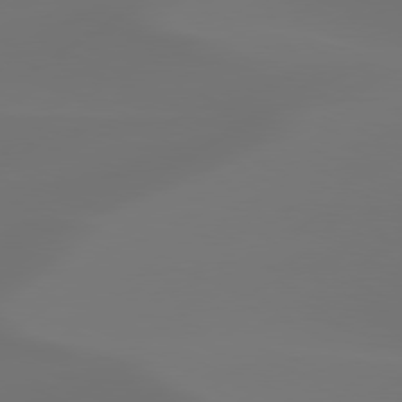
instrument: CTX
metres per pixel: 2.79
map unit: Hpe
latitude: 78.4034
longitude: -128.2144
